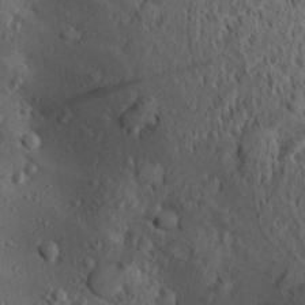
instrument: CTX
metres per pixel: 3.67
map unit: Aa
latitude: 28.5734
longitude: -131.7072
